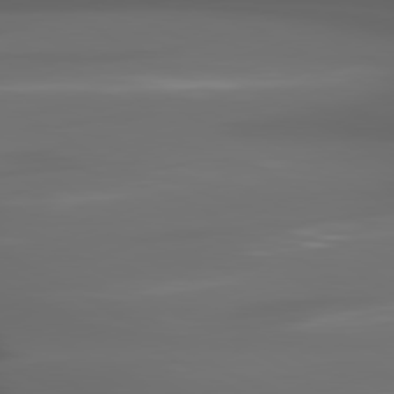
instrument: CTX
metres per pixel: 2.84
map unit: lApd
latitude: 80.2145
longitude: -140.1577
